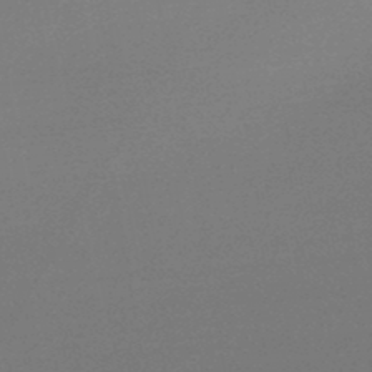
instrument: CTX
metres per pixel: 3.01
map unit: lHb
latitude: -48.1984
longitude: 66.3306
